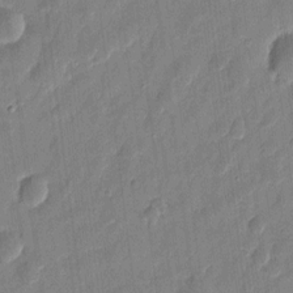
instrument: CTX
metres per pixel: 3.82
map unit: eHh
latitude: 7.6127
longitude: -73.6316
